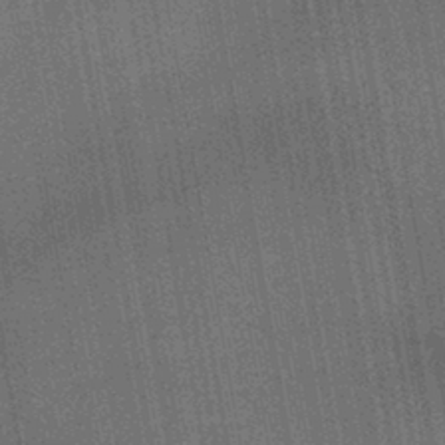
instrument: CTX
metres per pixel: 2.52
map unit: lHb
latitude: -42.8974
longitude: 70.2173
